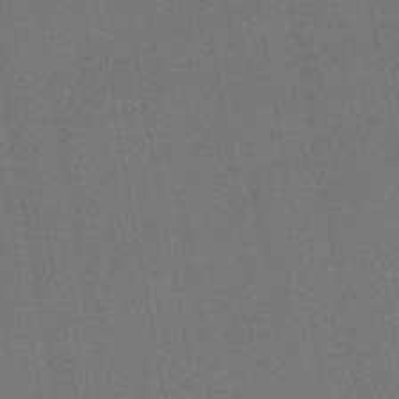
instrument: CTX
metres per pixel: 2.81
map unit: lHb
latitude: -43.3887
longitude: 63.2754
